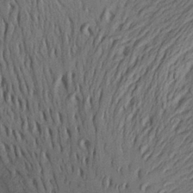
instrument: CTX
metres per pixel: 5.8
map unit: Aa
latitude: 26.2712
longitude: -143.5371
